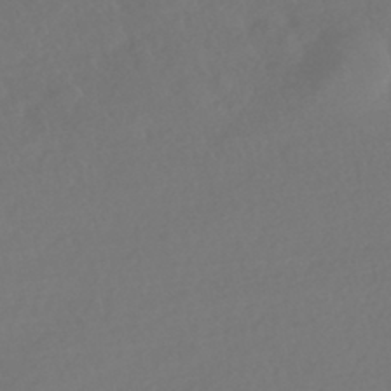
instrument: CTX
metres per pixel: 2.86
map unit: HNhu
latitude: -42.1983
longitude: 93.5210
